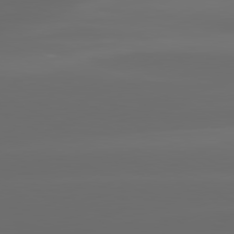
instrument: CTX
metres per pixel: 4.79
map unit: lApd
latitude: 80.8380
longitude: -137.5938
